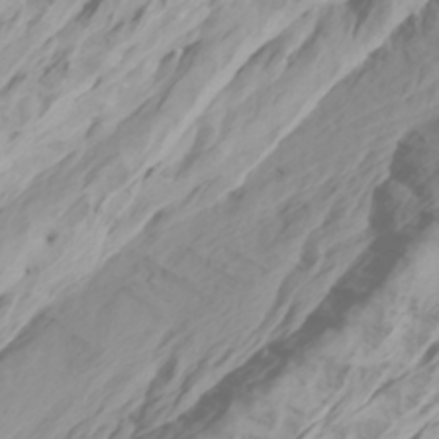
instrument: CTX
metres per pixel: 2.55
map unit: Htu
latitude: -6.7652
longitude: -70.6868
